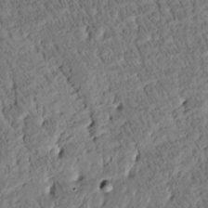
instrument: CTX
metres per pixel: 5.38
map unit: Htu
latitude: -3.7477
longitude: 171.7667
